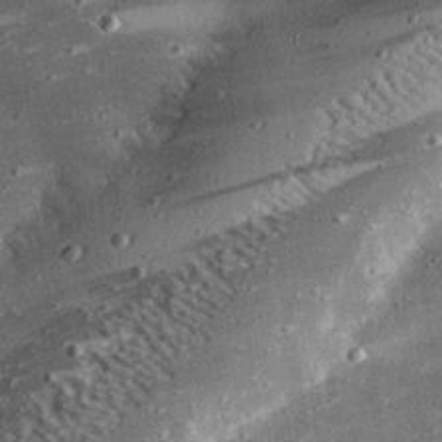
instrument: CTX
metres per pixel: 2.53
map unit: eHh
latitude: 23.7827
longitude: -89.9151
